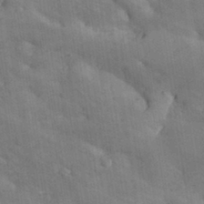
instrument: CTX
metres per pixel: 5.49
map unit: Aa
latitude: 31.9528
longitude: -146.7436
